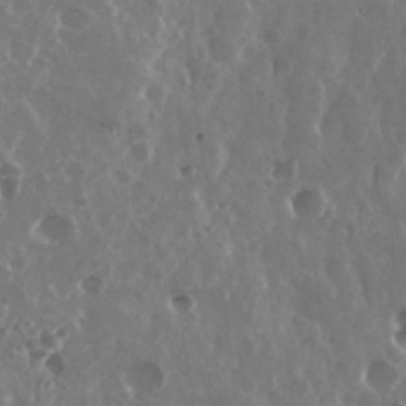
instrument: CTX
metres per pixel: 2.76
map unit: eHh
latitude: 33.8394
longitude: -57.9906
